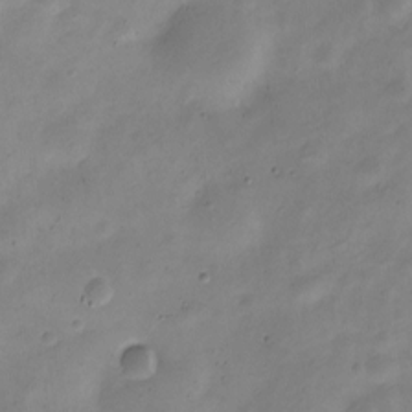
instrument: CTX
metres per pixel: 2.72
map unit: Nve
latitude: -23.3510
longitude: 105.9178
